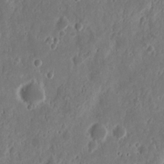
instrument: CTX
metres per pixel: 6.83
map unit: Nhu
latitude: 13.3104
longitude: -73.1404
